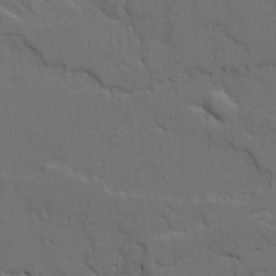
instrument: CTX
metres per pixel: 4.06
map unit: Ave
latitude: 19.9339
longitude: -128.7624
